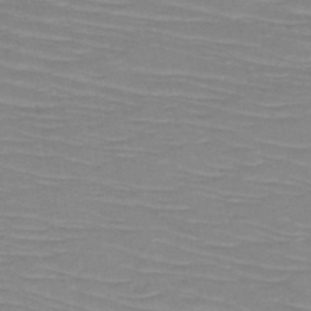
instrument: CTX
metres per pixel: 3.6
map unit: HNb
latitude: -49.9367
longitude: -51.5938
